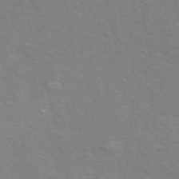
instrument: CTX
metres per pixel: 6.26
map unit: ANa
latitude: 49.0269
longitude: -75.8583
